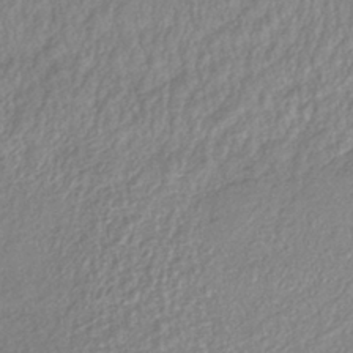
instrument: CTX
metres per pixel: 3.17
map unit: lHb
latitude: -40.1795
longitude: 70.7463
